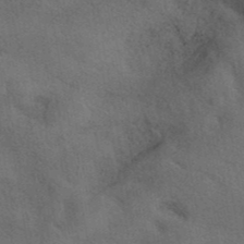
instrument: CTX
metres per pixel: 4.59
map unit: eAb
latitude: 41.9717
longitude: 108.3306
